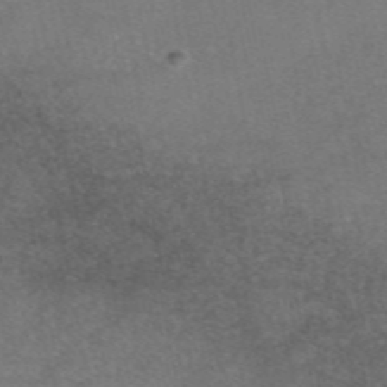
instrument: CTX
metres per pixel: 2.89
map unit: eAb
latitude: 47.7828
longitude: 104.0850
